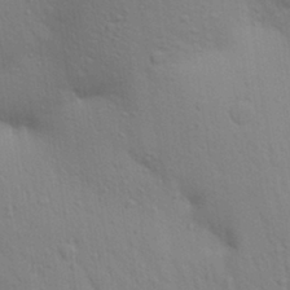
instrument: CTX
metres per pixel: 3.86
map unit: Aa
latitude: 29.3859
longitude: -147.2537
